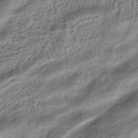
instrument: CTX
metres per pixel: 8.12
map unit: HNhu
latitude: -41.9178
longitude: 105.6344
